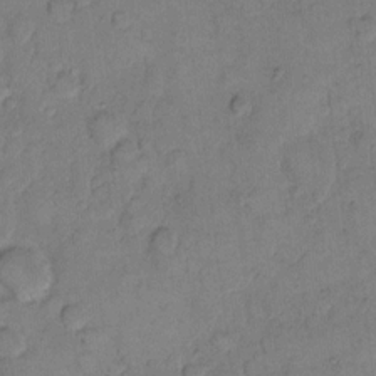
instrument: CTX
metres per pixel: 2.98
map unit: eHh
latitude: 11.1403
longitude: -65.0080
